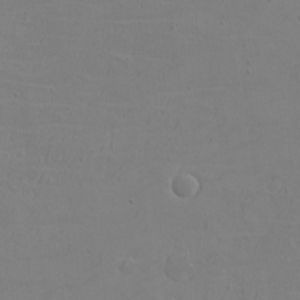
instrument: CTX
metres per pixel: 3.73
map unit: eHh
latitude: -2.8219
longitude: -74.6302
